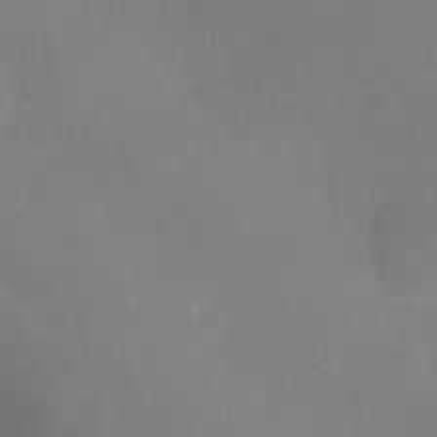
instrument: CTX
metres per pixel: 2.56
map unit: Nhu
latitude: -27.9556
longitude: -58.7624
